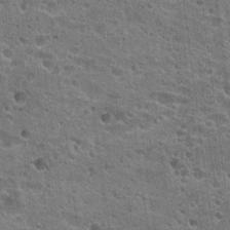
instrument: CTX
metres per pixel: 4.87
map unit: Hto
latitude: 22.7246
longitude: -42.8002
